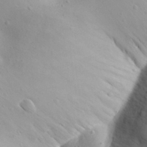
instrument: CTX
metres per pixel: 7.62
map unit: Aa
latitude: 30.8758
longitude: -143.2537
